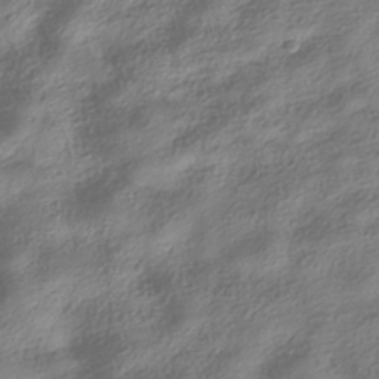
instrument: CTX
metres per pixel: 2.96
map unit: HNhu
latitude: -40.3306
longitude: 101.6532
